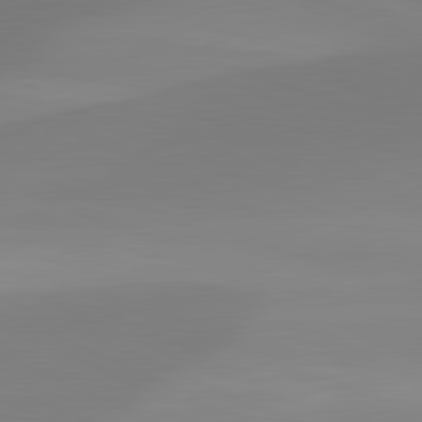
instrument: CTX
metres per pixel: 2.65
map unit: lApd
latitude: 81.5371
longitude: 128.0850
